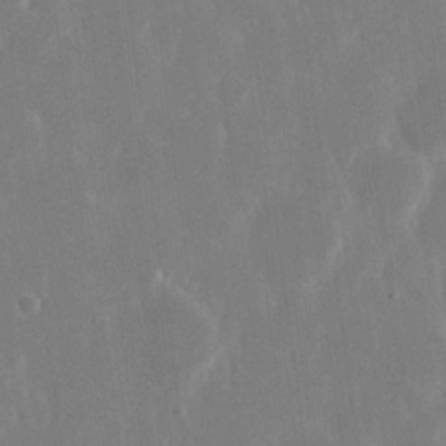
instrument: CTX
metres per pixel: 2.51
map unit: eHh
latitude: 14.8947
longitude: -71.1592
